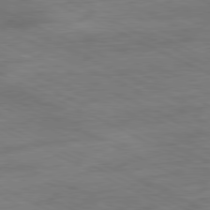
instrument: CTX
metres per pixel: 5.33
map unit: Ap
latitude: -81.1053
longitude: -91.8205
